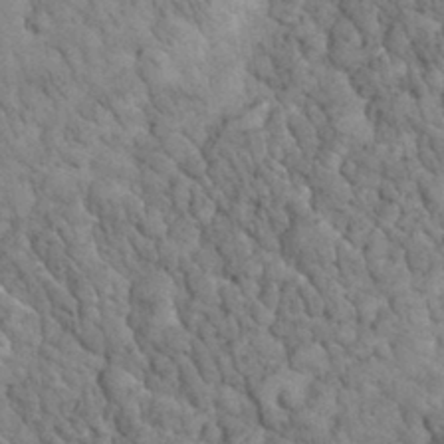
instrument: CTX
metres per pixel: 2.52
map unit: eHh
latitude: 33.4615
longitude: -66.5734
